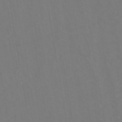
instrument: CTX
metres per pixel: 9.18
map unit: eHh
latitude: -42.9541
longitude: -32.0822
